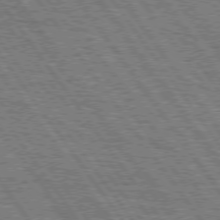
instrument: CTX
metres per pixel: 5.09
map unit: Hpe
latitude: 75.3104
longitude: -152.1767
